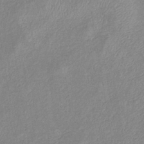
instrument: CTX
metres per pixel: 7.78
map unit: eHb
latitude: -40.1228
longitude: 80.4818
